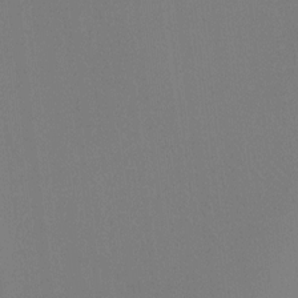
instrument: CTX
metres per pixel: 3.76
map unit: Ht
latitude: -8.8786
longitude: -32.8002
